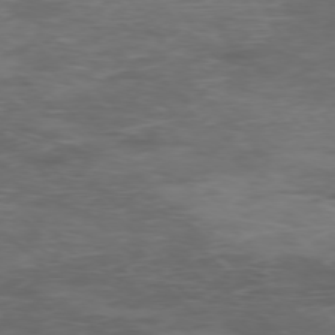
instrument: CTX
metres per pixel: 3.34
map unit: Ap
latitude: -76.0472
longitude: -68.4601
